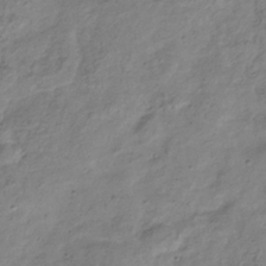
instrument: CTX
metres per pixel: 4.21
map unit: Hve
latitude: -34.0283
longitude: 89.2943
